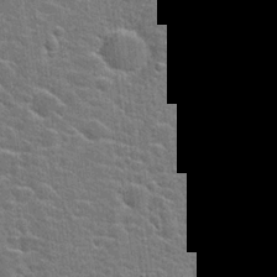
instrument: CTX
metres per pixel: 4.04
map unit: Hto
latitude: 22.6301
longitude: -44.0255
